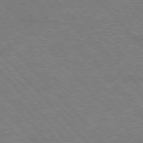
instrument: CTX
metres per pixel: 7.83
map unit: Hpe
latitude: -77.1620
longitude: -12.8947
